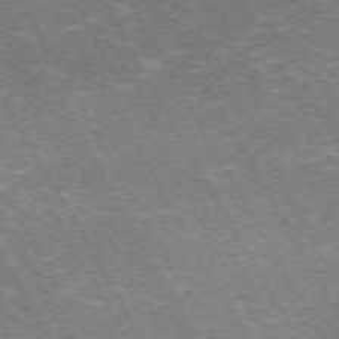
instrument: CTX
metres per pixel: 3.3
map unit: Hpe
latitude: -72.2928
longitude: 12.5385
